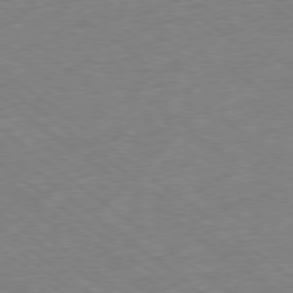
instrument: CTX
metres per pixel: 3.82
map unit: Ap
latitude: -78.8975
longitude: -49.7072
